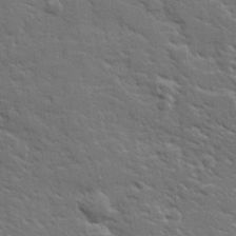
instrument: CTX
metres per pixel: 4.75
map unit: lHvf
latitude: 26.0444
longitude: 143.6532
